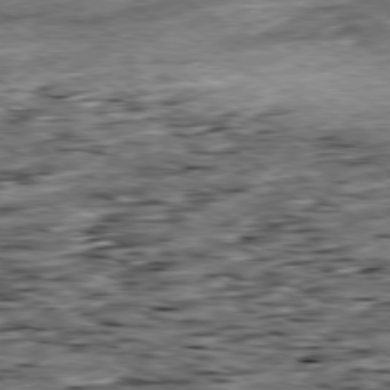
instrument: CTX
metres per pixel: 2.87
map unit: Ap
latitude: -80.1606
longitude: -89.1970
